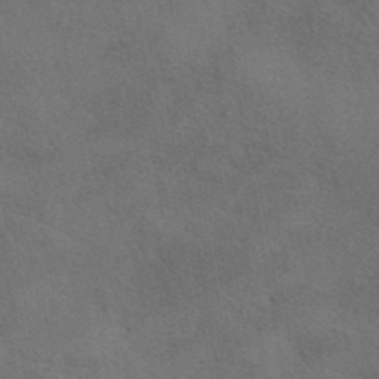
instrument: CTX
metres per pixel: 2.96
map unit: eAb
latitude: 42.0822
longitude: 108.2173
